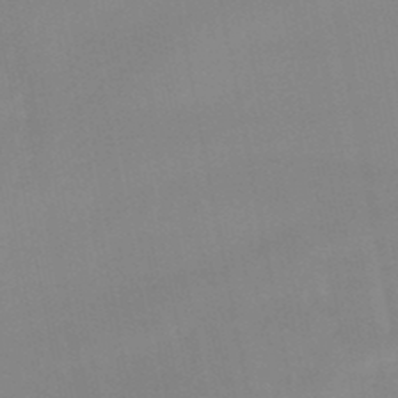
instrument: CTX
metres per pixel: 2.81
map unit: lHb
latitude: -48.2740
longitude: 76.8786
